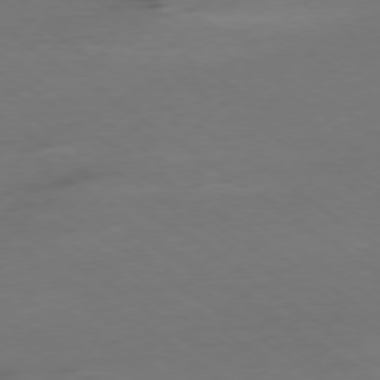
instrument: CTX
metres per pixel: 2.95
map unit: Ap
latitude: -78.0850
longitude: -58.8947
